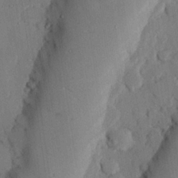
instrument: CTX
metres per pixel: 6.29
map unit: eHh
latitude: 26.8758
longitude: -80.3278
